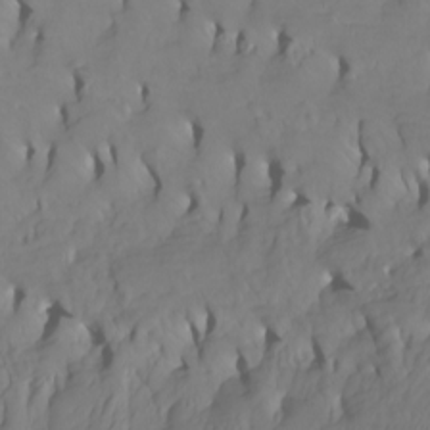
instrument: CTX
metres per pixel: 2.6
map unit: Htu
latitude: -6.8030
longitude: -69.6316
